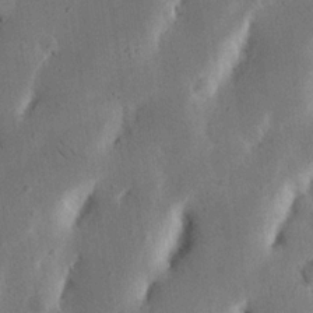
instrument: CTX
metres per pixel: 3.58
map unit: Nhu
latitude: 19.3481
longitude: -74.8569
